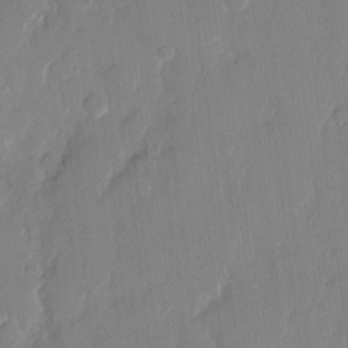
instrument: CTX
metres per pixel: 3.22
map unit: eHh
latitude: 12.8758
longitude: -70.7057
